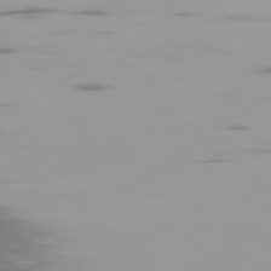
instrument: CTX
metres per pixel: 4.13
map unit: Ap
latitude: -79.1809
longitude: -60.8380
